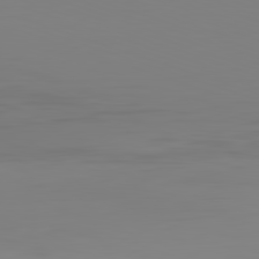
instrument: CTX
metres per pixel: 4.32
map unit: Hpe
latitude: -82.5385
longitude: 10.0283
